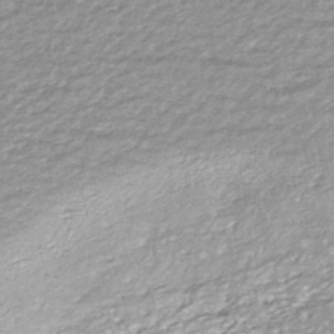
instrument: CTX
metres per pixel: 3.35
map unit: HNhu
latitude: -45.6344
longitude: 105.8989
